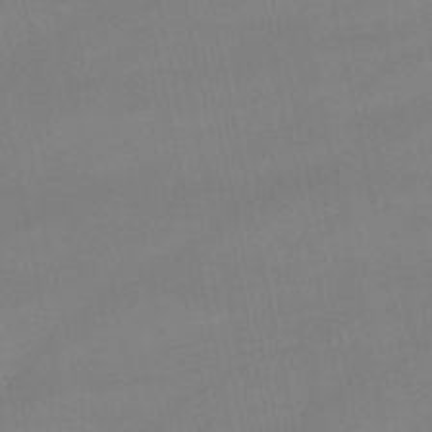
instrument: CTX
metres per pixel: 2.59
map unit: lHb
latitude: -46.7841
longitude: 70.1606
